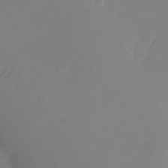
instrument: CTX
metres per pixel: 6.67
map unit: Nhu
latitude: -26.3495
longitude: -71.9339
